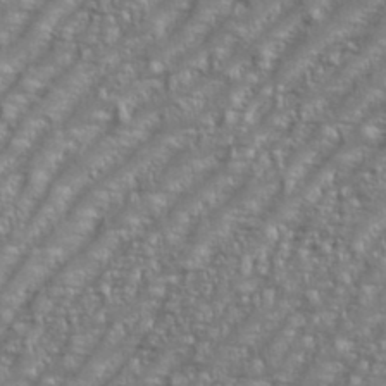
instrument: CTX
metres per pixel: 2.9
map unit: eHh
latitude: 35.6882
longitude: -133.8772
